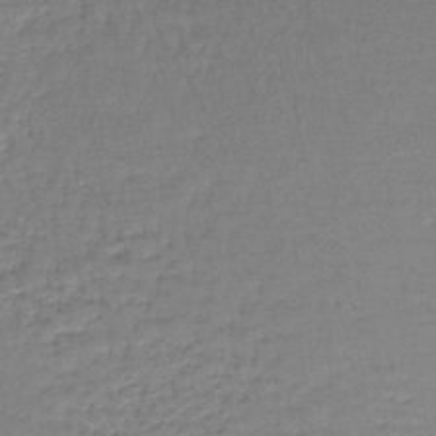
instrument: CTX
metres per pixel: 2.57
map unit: lHb
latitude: -44.0661
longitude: 59.4454
